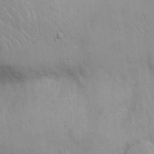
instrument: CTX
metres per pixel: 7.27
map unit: Hto
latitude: 8.8947
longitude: -61.0836
